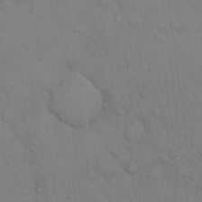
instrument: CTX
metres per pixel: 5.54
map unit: eHh
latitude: 16.8002
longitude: -62.6680
